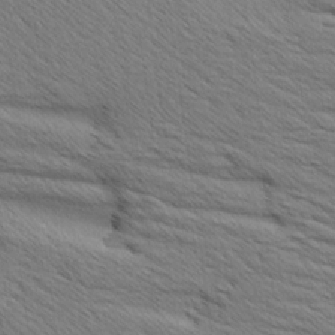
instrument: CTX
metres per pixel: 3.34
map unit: Aa
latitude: 6.4979
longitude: -136.8947
